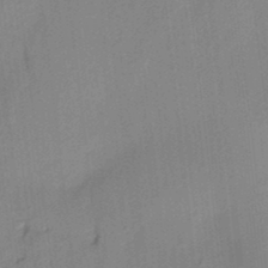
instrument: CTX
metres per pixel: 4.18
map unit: HNhu
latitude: 14.4412
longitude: 10.5952
